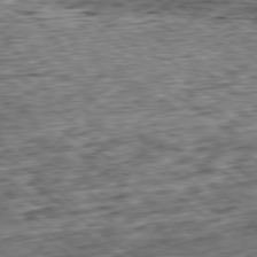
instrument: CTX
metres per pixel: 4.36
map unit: Ap
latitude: -79.2565
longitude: -76.1955
